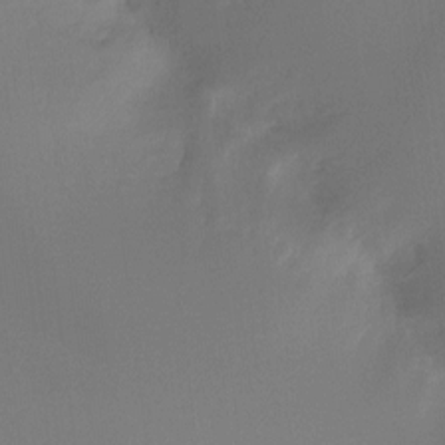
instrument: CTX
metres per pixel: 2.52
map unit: Ht
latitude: -9.3698
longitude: -46.6302
